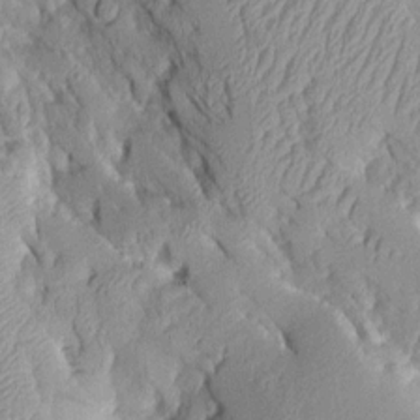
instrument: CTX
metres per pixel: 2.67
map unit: Aa
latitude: 9.0648
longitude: -128.1767
